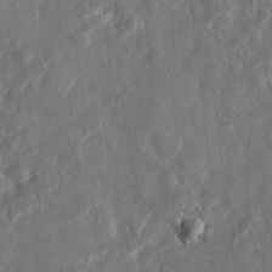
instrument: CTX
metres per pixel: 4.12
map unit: eHh
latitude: 11.4238
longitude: -71.3859
